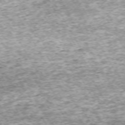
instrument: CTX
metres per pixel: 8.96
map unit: Hpe
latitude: -71.0298
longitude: 13.9556
